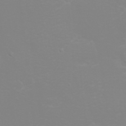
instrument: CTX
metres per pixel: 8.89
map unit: eHh
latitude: -2.7085
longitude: -75.7828
